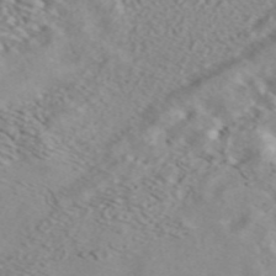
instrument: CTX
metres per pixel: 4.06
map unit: ANa
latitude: 44.9325
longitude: 37.1809
